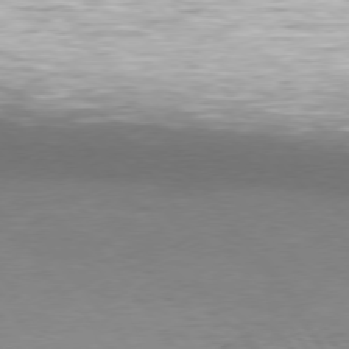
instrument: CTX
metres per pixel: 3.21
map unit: Hpe
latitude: 75.3293
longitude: -144.3656
